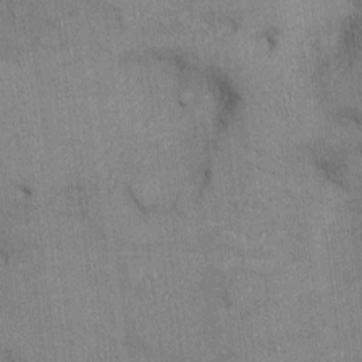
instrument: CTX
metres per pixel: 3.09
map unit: Ht
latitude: -3.8422
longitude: -14.0444
